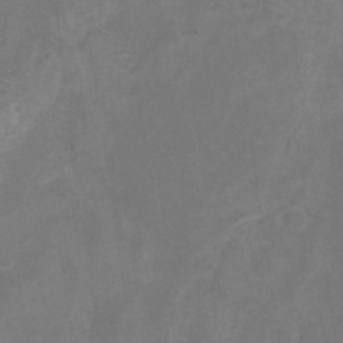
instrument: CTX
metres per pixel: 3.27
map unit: Nhu
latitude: -9.8044
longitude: -76.8947
